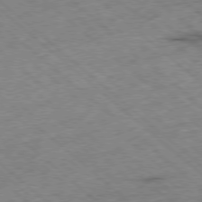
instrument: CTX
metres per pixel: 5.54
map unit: Ap
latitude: -78.5195
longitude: -49.5182
